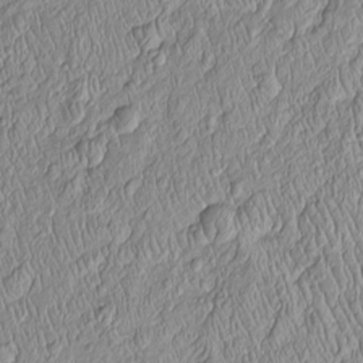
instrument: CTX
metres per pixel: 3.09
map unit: Htu
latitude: -5.9745
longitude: 155.9556
